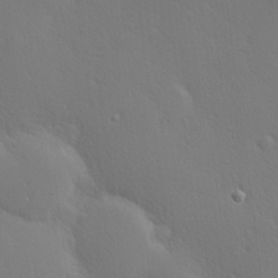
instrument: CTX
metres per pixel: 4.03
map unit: Hve
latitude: 19.3859
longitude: 150.0661
